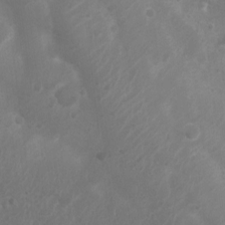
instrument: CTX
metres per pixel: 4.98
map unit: Nhu
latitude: 5.9150
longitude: -19.1592
